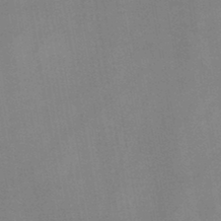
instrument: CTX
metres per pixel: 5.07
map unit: HNb
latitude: -45.2565
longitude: -38.0633
